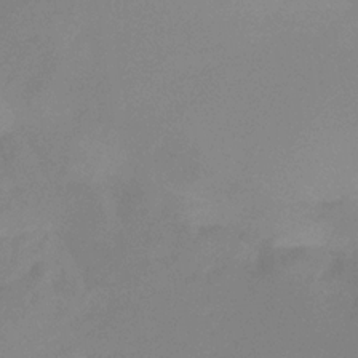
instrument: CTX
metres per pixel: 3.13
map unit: eHb
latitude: -30.4251
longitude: 72.4062
